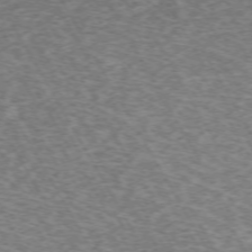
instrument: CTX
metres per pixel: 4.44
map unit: Hpe
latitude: -72.2172
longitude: 12.6330
